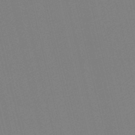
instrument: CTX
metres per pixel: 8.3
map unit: lHb
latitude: -47.3320
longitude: 60.7652
